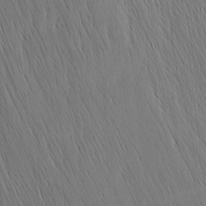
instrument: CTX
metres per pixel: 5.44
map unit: Nhu
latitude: -4.4818
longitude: -151.3859
